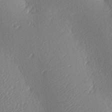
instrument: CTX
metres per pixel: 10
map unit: lAa
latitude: -9.3510
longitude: -127.8772
